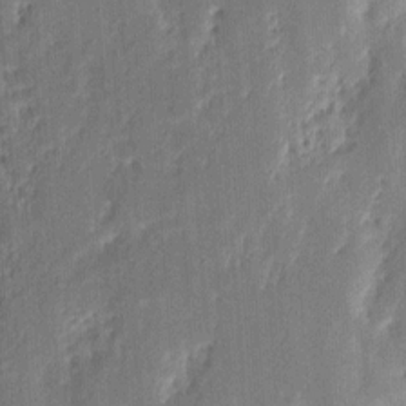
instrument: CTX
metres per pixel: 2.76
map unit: eHh
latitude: 8.2334
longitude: -73.5560
